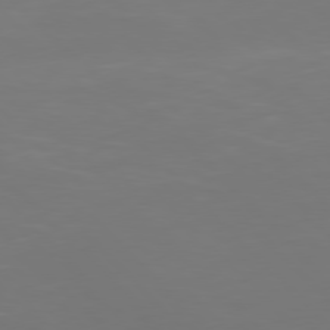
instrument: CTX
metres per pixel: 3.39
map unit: Hpe
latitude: 77.4237
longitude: -167.1970
